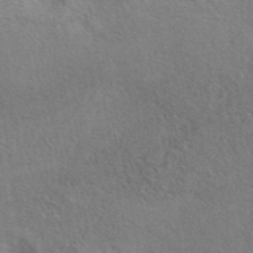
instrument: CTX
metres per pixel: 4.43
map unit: eAb
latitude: 40.8002
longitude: 106.1228
